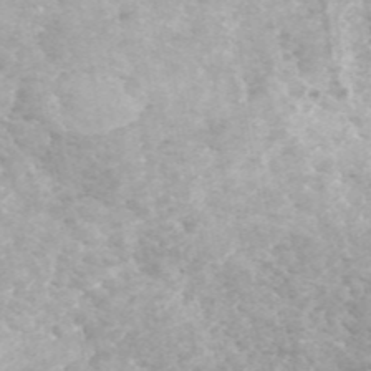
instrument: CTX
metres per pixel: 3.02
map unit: ANa
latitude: 44.9325
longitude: 39.0297
